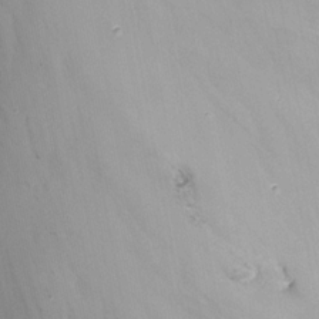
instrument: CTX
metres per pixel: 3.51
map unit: Nhu
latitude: -15.7478
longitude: -52.8380
